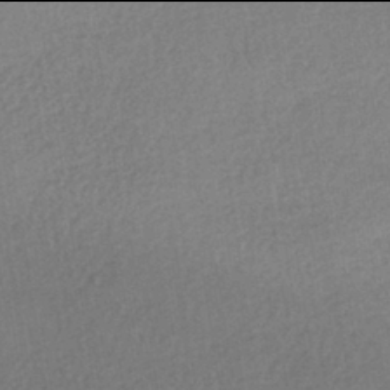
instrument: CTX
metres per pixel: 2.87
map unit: HNhu
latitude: -42.0094
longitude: 96.2362
